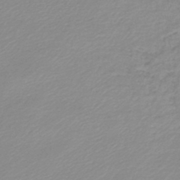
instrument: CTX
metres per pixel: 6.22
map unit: lHb
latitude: -45.5966
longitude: 65.5966
